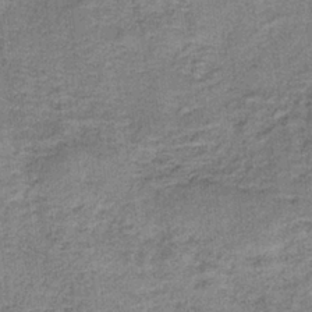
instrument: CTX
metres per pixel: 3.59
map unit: eAb
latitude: -35.8989
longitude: 53.0864
